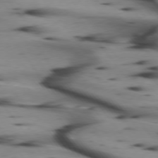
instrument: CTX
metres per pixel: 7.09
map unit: lApd
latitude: 74.9325
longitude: -65.4048
